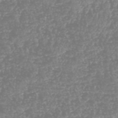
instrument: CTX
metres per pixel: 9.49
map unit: HNhu
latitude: -48.4818
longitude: 29.1053
